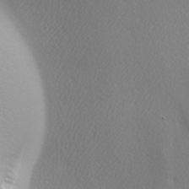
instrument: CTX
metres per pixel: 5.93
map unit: lAa
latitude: -5.5399
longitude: -121.8962
